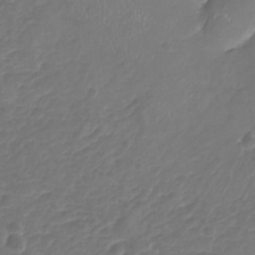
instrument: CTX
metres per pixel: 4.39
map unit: Nhu
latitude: -19.9178
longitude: -57.1214
